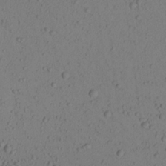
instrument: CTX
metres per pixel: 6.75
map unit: Aa
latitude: 22.0822
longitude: -145.1025
